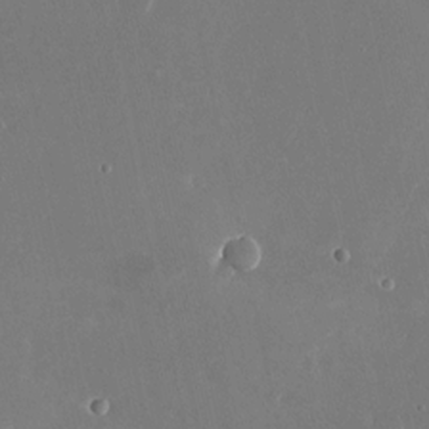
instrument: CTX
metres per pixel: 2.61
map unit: Nhu
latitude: -23.3510
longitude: -72.5168
